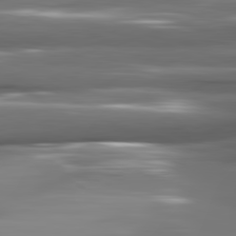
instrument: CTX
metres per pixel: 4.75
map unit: lApd
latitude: 81.8961
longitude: -144.5734
